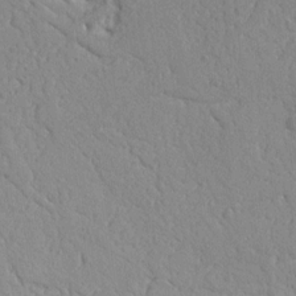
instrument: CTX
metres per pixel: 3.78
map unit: Nhu
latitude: 15.0270
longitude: -78.2334
